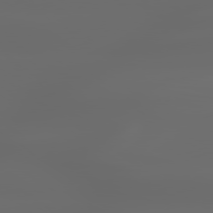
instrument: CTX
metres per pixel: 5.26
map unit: lApd
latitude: 79.6694
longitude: -139.8772
